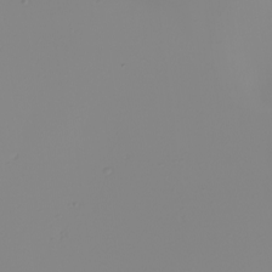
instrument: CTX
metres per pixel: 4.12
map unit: Nhu
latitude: -6.4062
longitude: -94.3279
